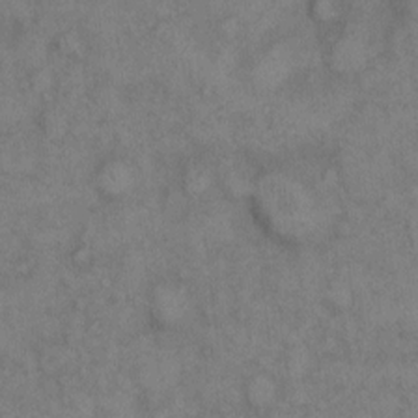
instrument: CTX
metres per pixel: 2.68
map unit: eHh
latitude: 10.3845
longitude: -63.4049
